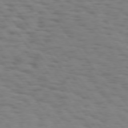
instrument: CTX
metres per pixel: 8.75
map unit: Hpe
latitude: 74.1011
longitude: -133.4049
